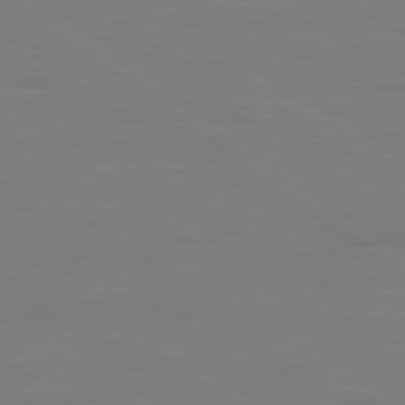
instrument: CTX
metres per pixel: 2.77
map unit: Hpe
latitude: 79.2537
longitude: -148.8947
